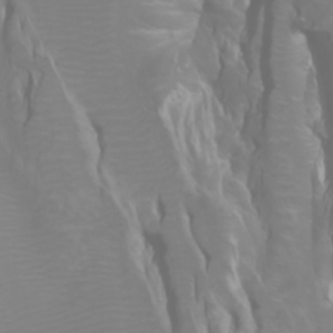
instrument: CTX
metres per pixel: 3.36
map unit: Htu
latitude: -0.8030
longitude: -75.6883
